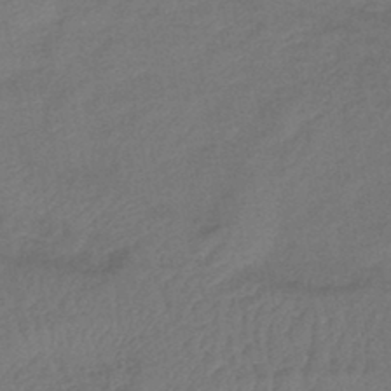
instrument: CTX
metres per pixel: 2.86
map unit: eHb
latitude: -42.5951
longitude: 82.8597
